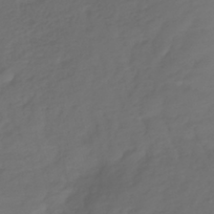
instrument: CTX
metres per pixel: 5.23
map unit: lHb
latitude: -39.0864
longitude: 69.8989
